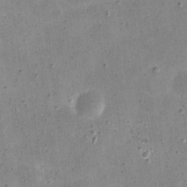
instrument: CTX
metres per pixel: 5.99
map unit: eHh
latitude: 21.6316
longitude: -66.7813
